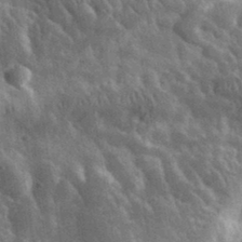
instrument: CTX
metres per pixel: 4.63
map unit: lHvf
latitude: 35.6882
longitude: -90.2334
